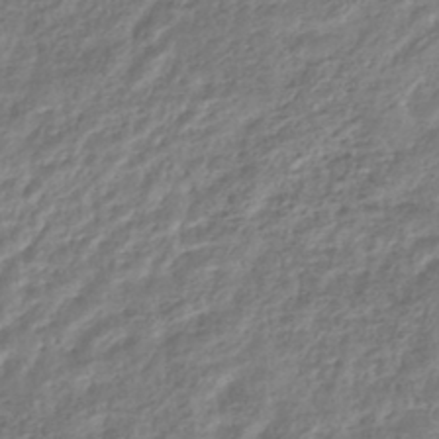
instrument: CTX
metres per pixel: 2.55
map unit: HNhu
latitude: -44.7274
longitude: 103.0864
